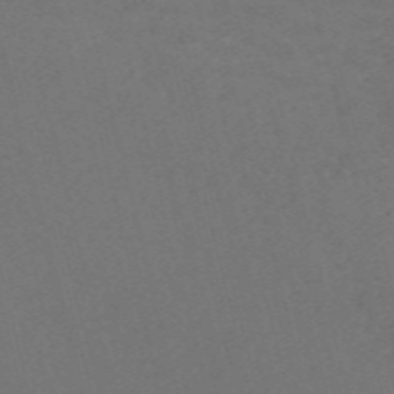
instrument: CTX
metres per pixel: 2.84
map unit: Nve
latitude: -59.3320
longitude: 63.5777
